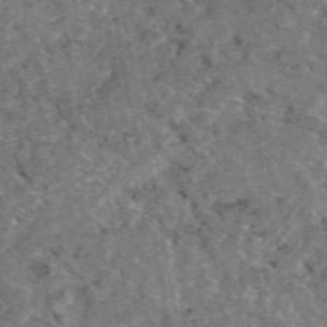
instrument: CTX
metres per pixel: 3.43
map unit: eAb
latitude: 47.6694
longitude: 111.8044
